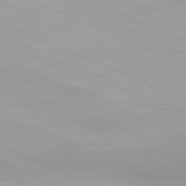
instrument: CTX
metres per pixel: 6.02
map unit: Hpe
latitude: -81.9367
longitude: 13.8989
